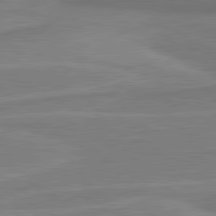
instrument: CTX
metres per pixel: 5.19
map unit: lApd
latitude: 81.2537
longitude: 171.8234
